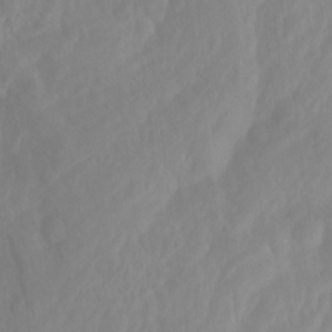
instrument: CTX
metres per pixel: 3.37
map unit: Ht
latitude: -14.2551
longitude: -56.8946
